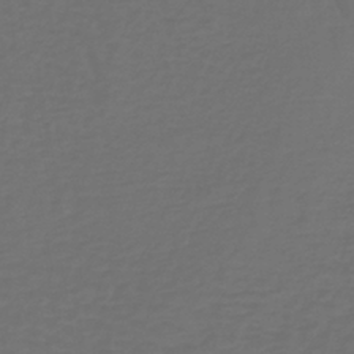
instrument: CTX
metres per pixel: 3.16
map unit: lHb
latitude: -39.4266
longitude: 62.9541
